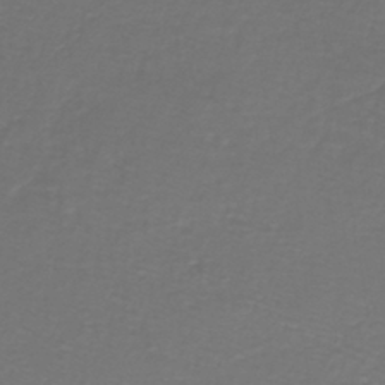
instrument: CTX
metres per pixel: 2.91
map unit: lHb
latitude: -42.6518
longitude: 56.9541
